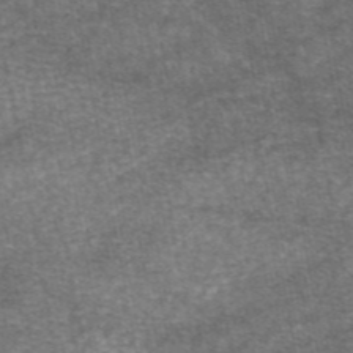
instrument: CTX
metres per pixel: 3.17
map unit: eAb
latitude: 46.6302
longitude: 104.0850
